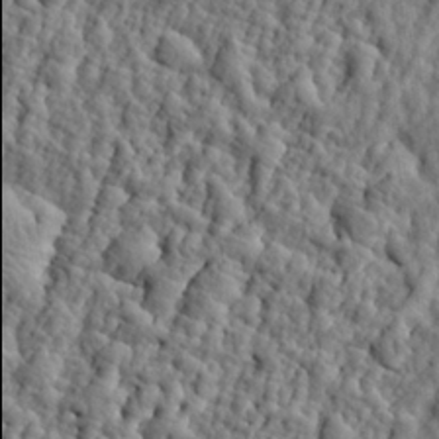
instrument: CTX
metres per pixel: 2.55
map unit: eHh
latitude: 26.8758
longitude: -77.9906
